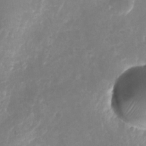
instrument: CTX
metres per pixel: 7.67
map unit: Nhu
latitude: -25.6533
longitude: -70.9891
